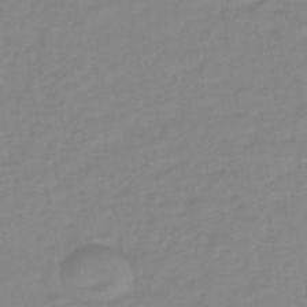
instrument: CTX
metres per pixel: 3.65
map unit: lHb
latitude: -40.1606
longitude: 74.2929
